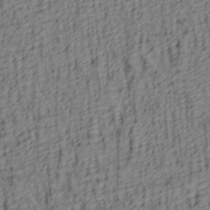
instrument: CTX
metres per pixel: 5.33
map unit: lAa
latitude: 4.8947
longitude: -114.3467
